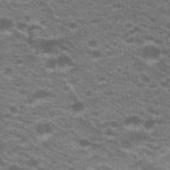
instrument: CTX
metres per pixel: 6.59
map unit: Hto
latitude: 20.4034
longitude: -36.8758
